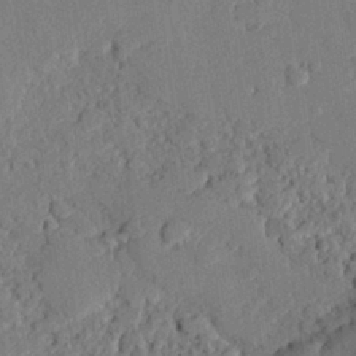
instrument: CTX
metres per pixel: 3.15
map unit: eHh
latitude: 26.5168
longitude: -81.1592
